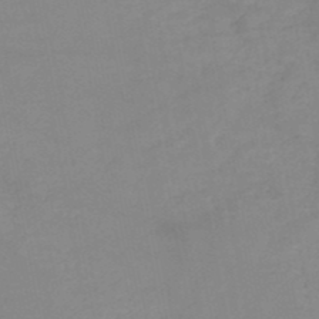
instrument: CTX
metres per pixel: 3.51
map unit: HNb
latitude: -49.7289
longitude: -40.6112
